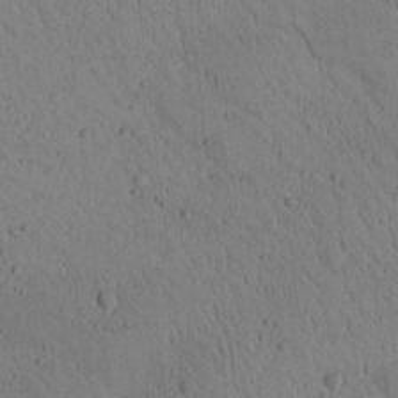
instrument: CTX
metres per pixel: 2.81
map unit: Htu
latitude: -2.9541
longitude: 172.8975
